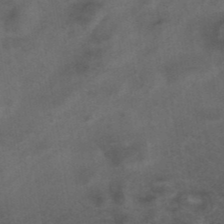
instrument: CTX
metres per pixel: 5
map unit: ANa
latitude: 39.7450
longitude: 29.3510
